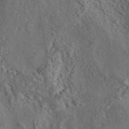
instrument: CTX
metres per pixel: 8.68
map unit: eAb
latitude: 43.6505
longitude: 115.6155
